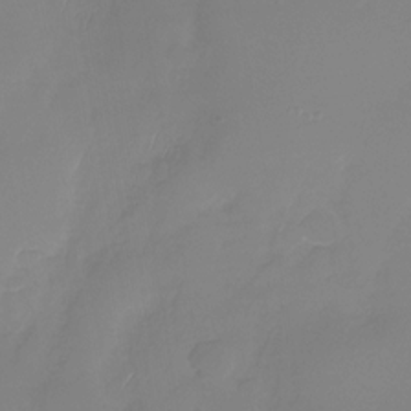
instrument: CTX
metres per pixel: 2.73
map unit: Nhu
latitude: -28.9920
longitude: -63.7639
